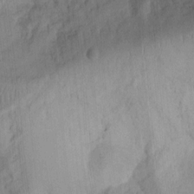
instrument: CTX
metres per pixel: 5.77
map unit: Ht
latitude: 9.5182
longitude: -74.8002
